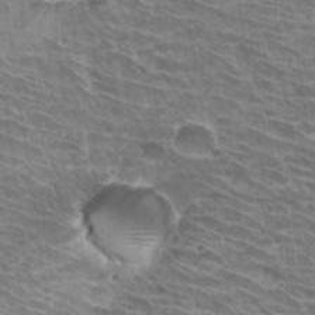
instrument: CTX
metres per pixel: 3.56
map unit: Hto
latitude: 32.8569
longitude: -42.0633
